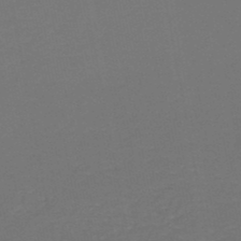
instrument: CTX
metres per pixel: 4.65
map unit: HNb
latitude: -47.6533
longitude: 56.0850
